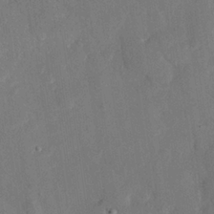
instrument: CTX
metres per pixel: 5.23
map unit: eHh
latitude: 26.9136
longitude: -81.1592
